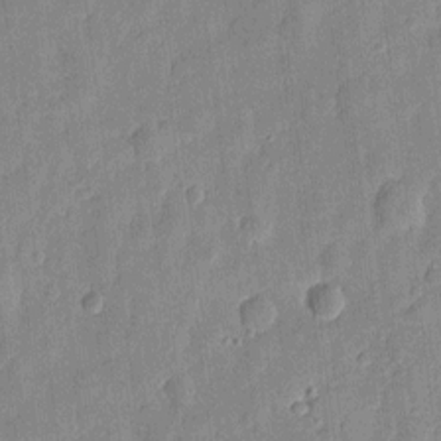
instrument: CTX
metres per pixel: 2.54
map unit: eHh
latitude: 7.9339
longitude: -73.9528
